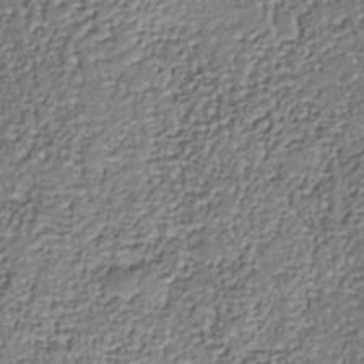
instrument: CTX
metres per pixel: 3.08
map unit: Nhu
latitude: -38.0283
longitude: -81.9339
